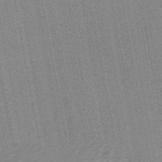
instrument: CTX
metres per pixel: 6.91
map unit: HNb
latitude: -45.9556
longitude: 53.0108
